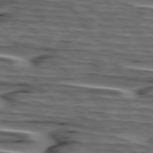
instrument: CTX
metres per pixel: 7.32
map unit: lApd
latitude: 75.3671
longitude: -71.9339
